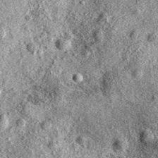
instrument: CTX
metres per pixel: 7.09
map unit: eAb
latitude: 37.0269
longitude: 111.1998
